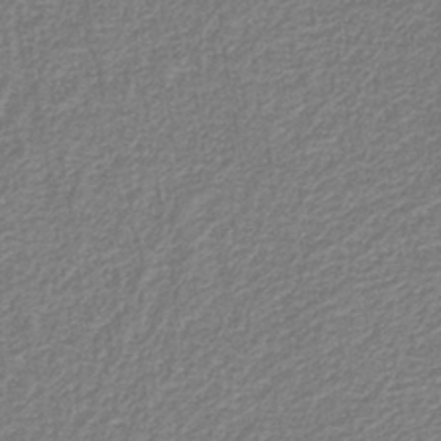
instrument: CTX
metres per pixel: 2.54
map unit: eAb
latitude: -39.6344
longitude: 52.0472
